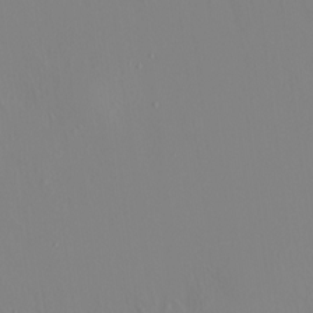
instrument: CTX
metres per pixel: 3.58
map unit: HNhu
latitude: 7.3104
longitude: 14.1228
